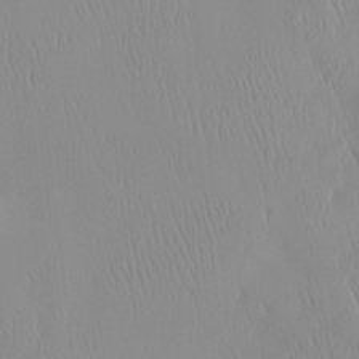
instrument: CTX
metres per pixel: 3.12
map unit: HNhu
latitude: -4.7085
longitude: 15.4077
